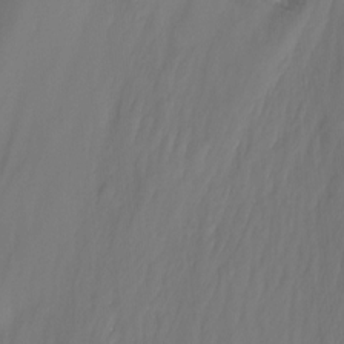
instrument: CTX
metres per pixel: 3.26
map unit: Ht
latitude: -14.1039
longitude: -57.3292
